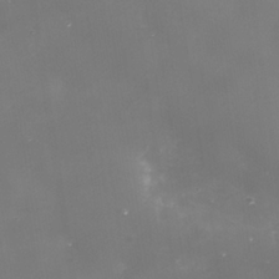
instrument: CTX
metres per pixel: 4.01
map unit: Nhe
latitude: -35.6155
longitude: -91.1214
